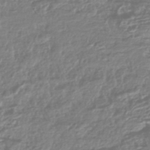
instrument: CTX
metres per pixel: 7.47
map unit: HNhu
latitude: -44.3684
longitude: 98.0850
